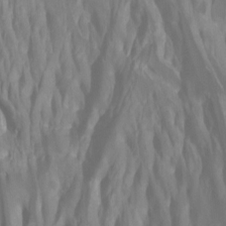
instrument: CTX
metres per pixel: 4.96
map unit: Htu
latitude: -7.7477
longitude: -47.9339
